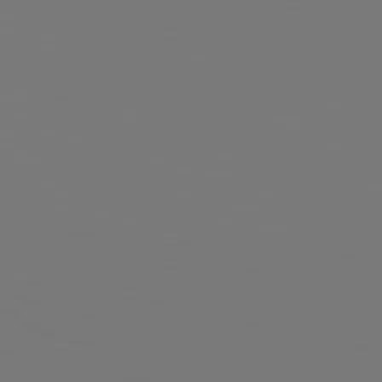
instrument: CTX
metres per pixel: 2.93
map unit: Hpe
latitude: 78.4223
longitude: -177.8205
